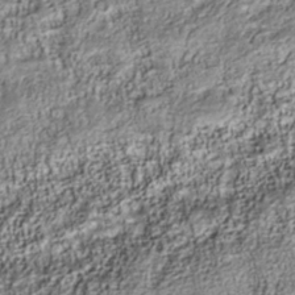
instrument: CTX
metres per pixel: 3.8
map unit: Nhu
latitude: -40.5574
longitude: -84.2712
